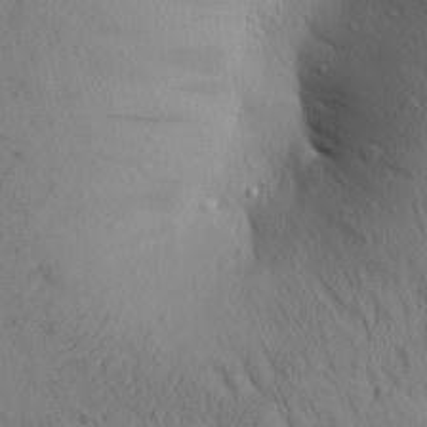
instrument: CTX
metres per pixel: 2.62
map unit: Aa
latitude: 26.3656
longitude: -148.3656
